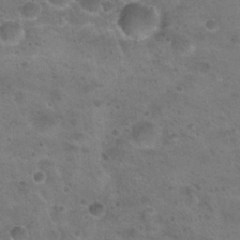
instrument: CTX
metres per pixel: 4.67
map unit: Hto
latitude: 22.7057
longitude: -48.4790
